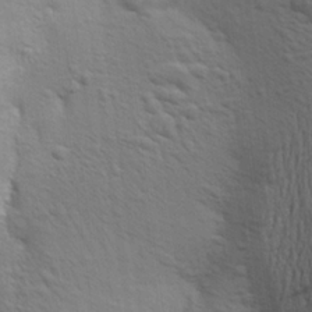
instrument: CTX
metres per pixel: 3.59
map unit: Aa
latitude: 22.8947
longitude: -150.3278
